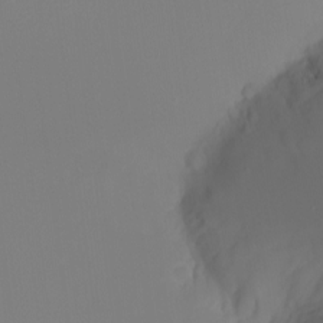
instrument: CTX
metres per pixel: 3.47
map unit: eHh
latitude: -5.2942
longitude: -86.3278
